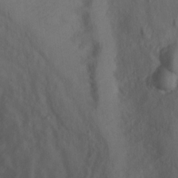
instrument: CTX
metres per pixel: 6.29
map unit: Ht
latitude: 11.0270
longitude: -32.5168
